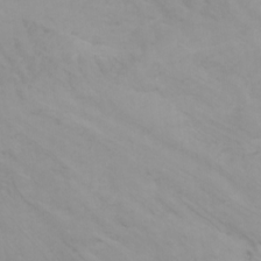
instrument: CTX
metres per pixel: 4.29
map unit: Nhu
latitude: -7.8233
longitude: -67.5560
